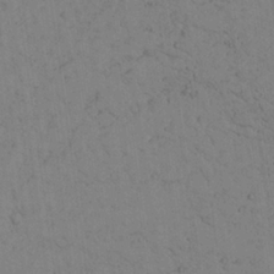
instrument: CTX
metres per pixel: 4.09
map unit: Aa
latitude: 26.4034
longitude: -137.3860
